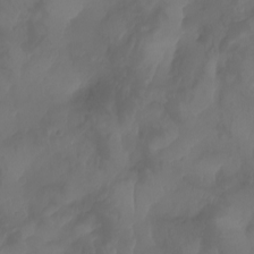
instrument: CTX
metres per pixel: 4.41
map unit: Aa
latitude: -7.7477
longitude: -79.7261
